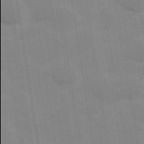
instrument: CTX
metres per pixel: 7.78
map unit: Hve
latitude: 30.8758
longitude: 150.0094
